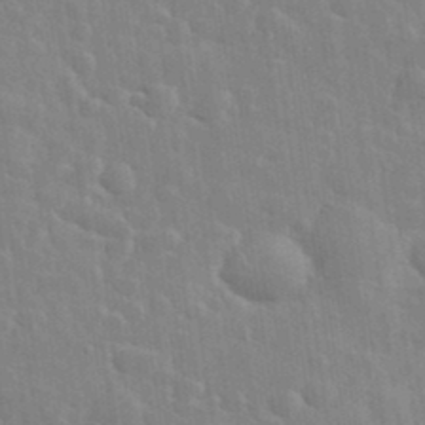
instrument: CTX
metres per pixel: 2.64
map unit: eHh
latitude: 34.9891
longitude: -61.1781
